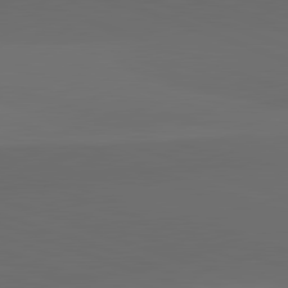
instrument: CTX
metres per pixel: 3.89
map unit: lApd
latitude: 82.1577
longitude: 134.2739
